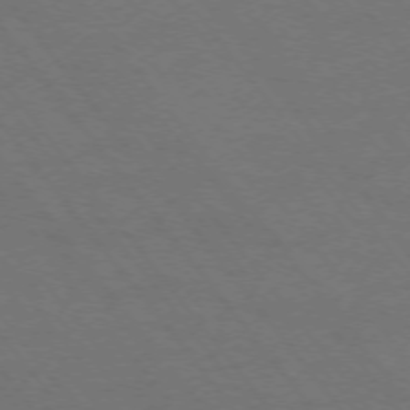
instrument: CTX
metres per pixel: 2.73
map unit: Ap
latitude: -75.0865
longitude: -69.6694
